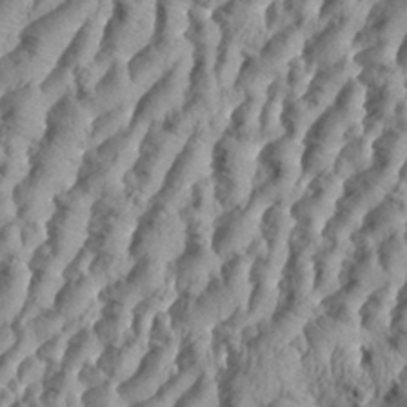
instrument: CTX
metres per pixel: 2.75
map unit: eHh
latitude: 34.6301
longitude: -136.8380
